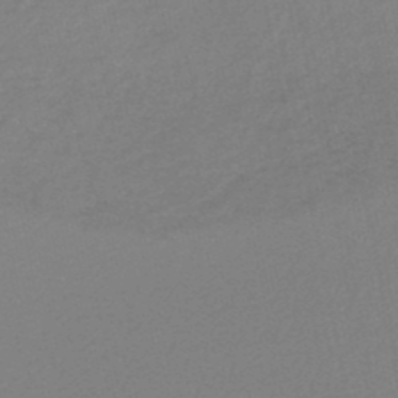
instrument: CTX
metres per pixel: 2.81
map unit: lHb
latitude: -45.7667
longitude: 67.4454
